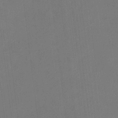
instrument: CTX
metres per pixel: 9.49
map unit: HNhu
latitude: 9.8017
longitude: 11.3699
